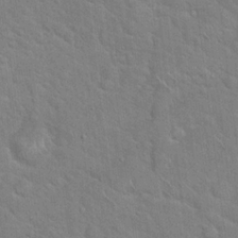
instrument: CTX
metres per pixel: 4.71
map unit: Hto
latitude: 19.1025
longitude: -51.1214
